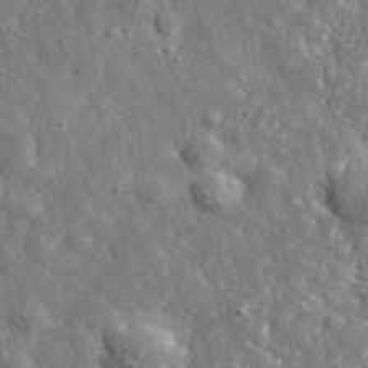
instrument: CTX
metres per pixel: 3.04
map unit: eHh
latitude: 35.2159
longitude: -80.3278
